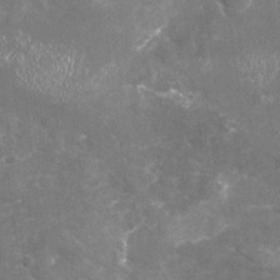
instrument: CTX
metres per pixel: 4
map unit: Nhu
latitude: -19.1053
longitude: -57.0269
